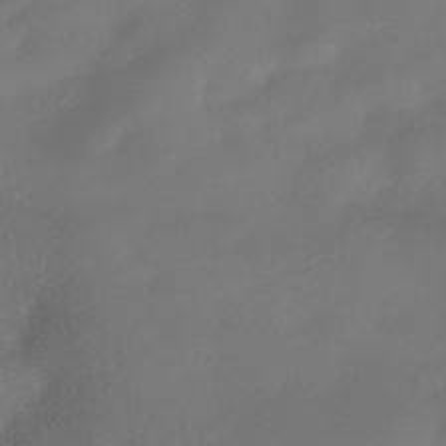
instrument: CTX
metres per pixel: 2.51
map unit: HNhu
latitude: -42.6518
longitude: 91.9745
